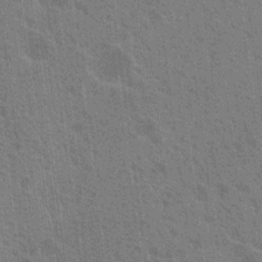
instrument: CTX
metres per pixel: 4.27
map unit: Nhu
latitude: 19.1025
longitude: -30.8191
